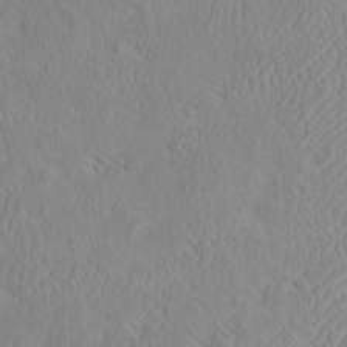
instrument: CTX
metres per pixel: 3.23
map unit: eHh
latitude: -3.3509
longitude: 19.3510
